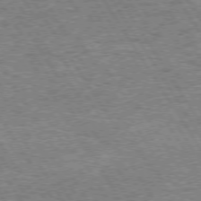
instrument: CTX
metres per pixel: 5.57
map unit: Hpe
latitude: 74.0633
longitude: -139.8016
